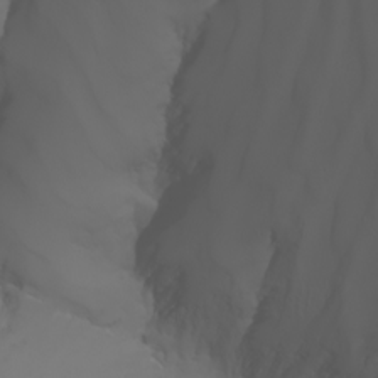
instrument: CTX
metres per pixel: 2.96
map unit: Nhu
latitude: -7.3320
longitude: -85.1592
